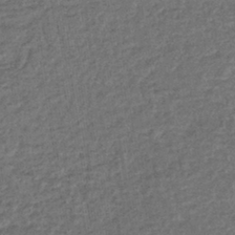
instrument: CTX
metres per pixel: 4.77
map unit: lHb
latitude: -40.8030
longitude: 70.9920
